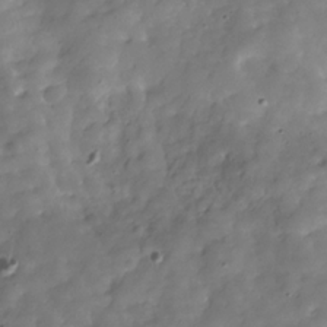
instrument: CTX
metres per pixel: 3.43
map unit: Hve
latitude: -30.7652
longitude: 94.7274
